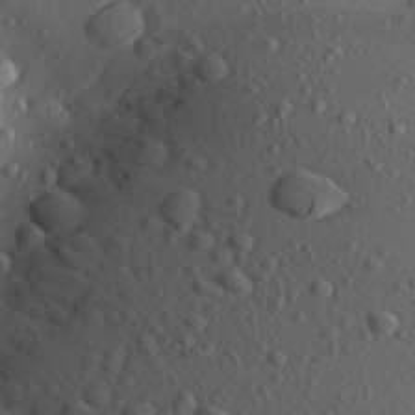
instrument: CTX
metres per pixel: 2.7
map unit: Aa
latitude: 22.5735
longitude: -144.0444
